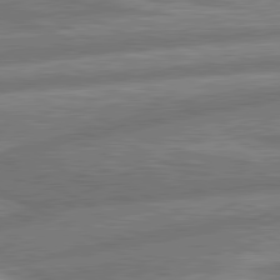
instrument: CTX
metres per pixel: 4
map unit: lApd
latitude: 80.9325
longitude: -166.4790
